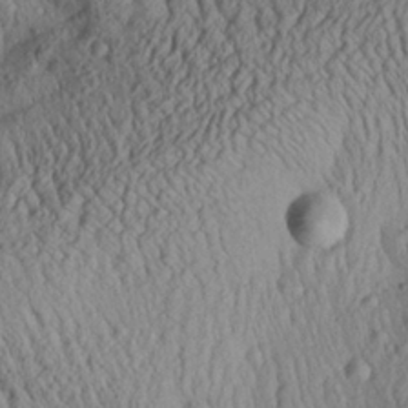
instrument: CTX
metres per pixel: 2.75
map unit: Aa
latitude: 28.2711
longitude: -135.2159
